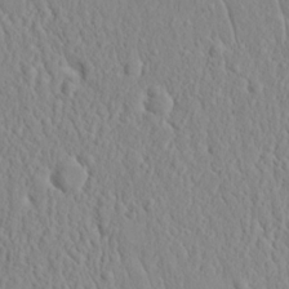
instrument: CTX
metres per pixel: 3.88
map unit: eHh
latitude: 15.1404
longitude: -71.5560
